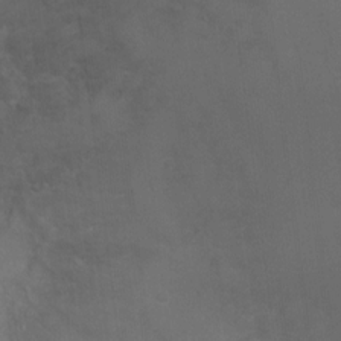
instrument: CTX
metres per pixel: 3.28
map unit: Nhu
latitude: 5.3671
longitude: -17.8961
